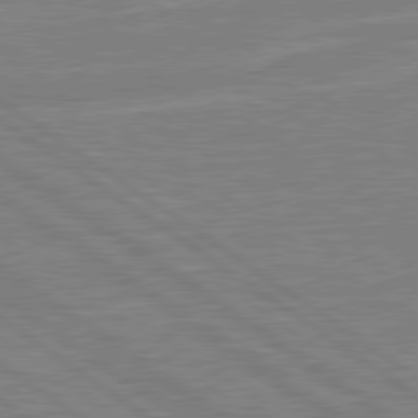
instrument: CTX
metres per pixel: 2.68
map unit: lApd
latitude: 79.6505
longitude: -129.8016
